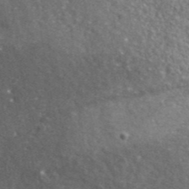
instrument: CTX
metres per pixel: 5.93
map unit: eHh
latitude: 42.6491
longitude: -89.7261
